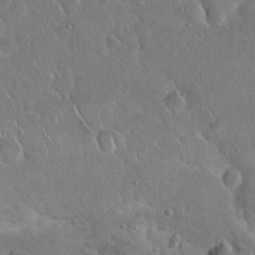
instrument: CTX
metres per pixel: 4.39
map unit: Hto
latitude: 19.2726
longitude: -49.6694
